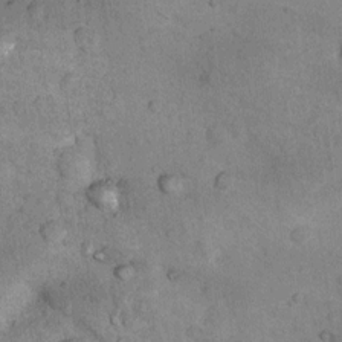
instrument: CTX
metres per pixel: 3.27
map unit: Nhu
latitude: 7.6316
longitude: -23.7638
